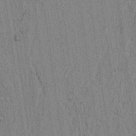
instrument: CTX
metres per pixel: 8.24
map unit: lAvf
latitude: 6.2334
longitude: 164.8219
